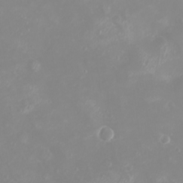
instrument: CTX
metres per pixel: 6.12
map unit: eHh
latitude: -4.1605
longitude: -74.9892
